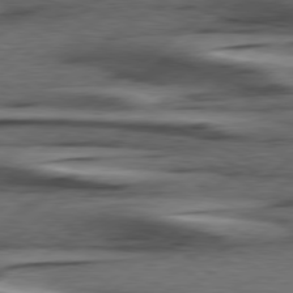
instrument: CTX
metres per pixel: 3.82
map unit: Hpe
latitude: 78.9514
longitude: -120.8380
